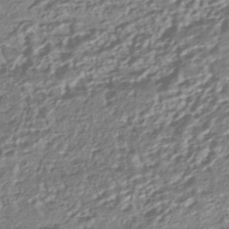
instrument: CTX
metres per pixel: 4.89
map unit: HNhu
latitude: -42.6896
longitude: 107.4077
